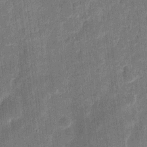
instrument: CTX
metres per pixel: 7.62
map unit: eHh
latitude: 7.8583
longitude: -72.9892
